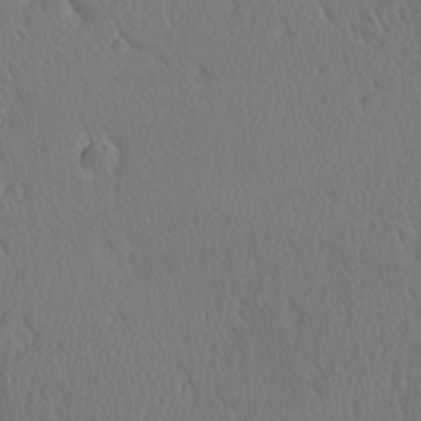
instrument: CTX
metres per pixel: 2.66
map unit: Ave
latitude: 21.3482
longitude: -136.8380
